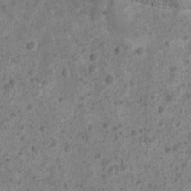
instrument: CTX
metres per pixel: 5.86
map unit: Nhu
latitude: 2.8191
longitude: -16.3467
